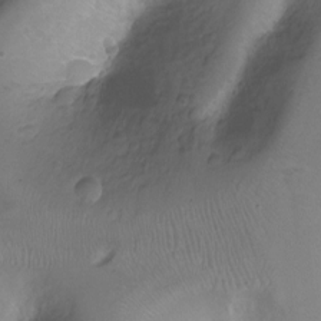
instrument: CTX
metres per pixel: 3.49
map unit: Ht
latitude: -11.3510
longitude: -35.5749
